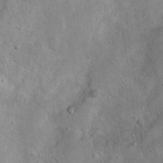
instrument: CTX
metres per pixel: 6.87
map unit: Nhu
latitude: 13.7072
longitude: -27.6127
